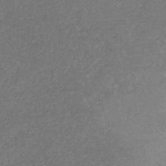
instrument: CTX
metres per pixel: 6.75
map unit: lHb
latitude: -32.8030
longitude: 69.2753
